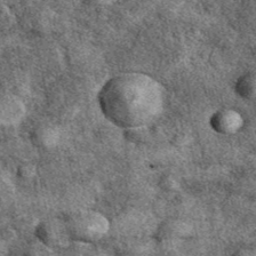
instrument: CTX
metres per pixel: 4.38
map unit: eAb
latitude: 39.9339
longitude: 109.5021
